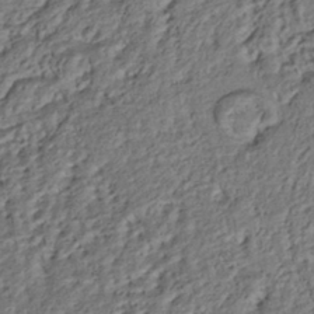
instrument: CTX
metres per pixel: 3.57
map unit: HNhu
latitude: -42.3117
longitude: 107.7100
